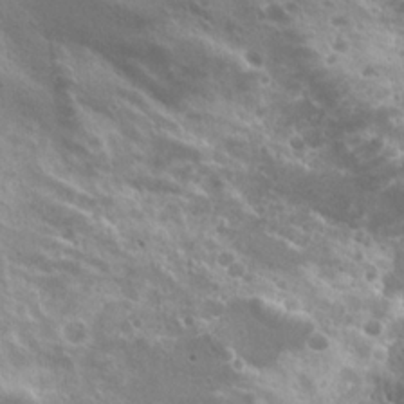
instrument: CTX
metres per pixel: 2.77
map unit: Nhu
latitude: 21.0081
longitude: -31.6316
